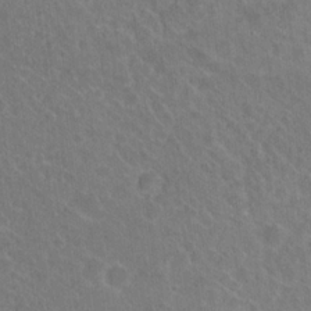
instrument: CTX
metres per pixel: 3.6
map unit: Hto
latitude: 18.9513
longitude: -40.0633
